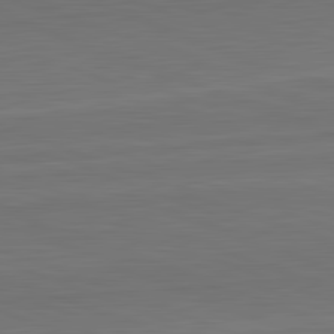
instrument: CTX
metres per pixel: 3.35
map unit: lApd
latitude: 82.6112
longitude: 165.6155
